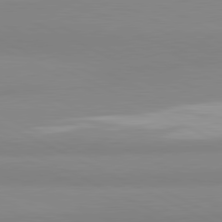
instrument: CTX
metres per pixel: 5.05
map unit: lApd
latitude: 81.4804
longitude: 179.4832
